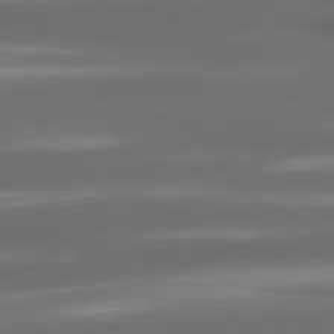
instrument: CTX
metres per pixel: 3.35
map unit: lApd
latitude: 80.7813
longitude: -142.4412
